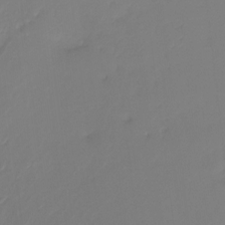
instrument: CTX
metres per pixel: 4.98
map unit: Ht
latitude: -14.4629
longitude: -49.3104
